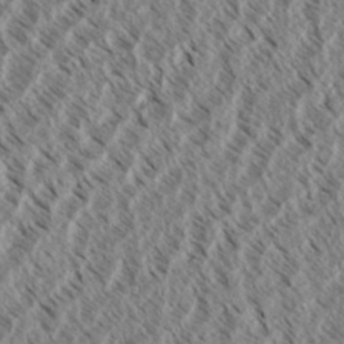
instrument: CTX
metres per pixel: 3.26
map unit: eHh
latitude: 34.5923
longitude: -139.4993
